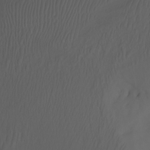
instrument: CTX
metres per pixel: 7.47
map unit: Nhu
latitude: -7.7477
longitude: -80.8191
